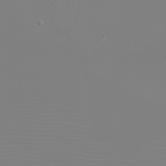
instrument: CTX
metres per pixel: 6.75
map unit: eHh
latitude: -5.6910
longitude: -83.9339
